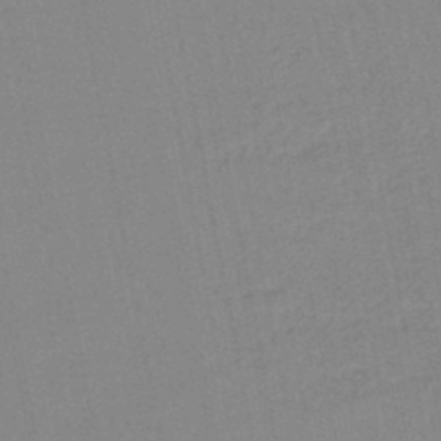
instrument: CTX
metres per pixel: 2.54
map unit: lHb
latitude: -45.8800
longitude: 78.7274
